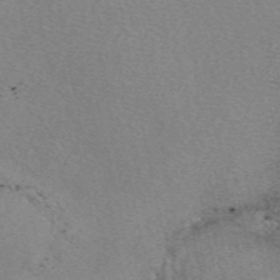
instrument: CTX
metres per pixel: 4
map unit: eAb
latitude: 49.4237
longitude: 107.7289
